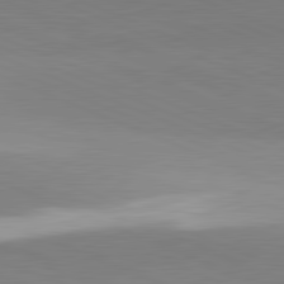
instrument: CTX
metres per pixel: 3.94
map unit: lApd
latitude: 81.8772
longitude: 137.6533
